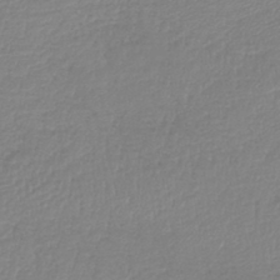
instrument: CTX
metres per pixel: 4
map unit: lHb
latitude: -41.9745
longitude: 74.3496
